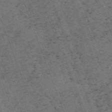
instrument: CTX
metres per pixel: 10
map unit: HNb
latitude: -54.8786
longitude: -48.2900
